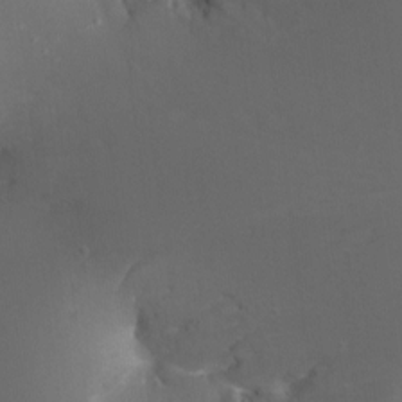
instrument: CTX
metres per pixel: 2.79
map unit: Ht
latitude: -17.8234
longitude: -44.1200
